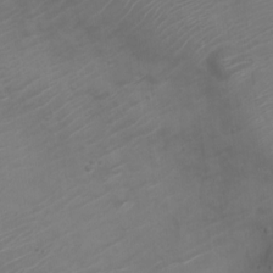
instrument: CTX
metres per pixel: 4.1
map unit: Nve
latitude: -20.8030
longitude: 106.1606
